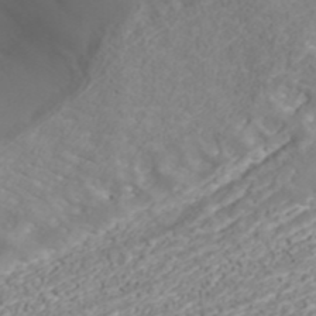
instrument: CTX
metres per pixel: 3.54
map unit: ANa
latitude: 41.8772
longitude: 28.8975
